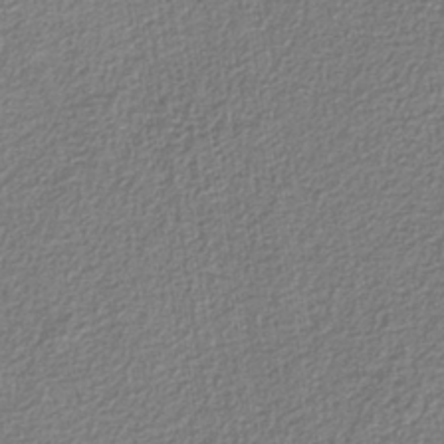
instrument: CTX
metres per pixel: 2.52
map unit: eAb
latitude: -38.6708
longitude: 52.1983
